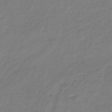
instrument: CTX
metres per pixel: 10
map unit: lHb
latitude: -38.7274
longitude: 71.9745
